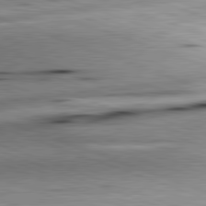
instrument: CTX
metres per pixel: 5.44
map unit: lApd
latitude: 81.7827
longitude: -151.8016
